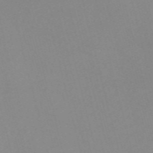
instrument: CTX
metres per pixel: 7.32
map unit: Nve
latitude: -57.8422
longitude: 59.1431
